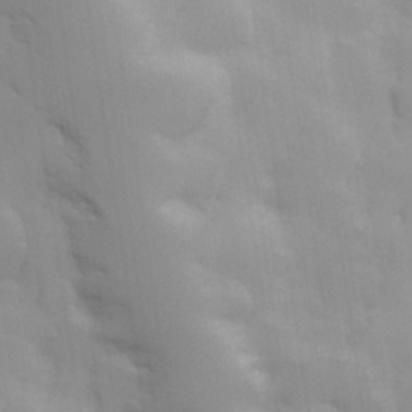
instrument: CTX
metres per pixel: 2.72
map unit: Hve
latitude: 30.7813
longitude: 150.6896
